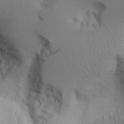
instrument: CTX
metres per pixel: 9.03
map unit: Aa
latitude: 25.5182
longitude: -132.1578
